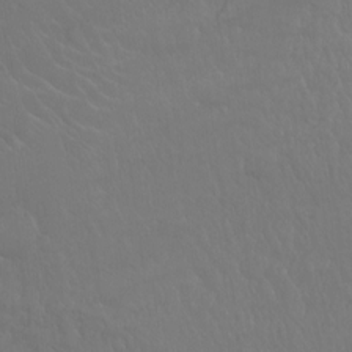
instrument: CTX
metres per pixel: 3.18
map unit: Hto
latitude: -10.5385
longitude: -38.1011
